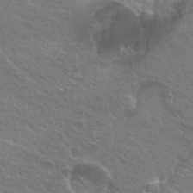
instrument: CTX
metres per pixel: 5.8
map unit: Hto
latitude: 25.1025
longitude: -38.5735
